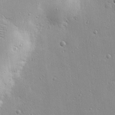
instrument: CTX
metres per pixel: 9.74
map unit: eHh
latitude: 24.1766
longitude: -89.1404
